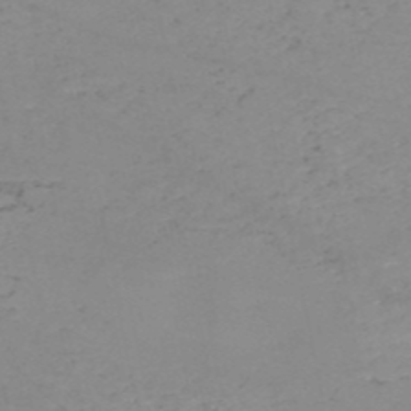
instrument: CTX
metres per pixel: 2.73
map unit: HNb
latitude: -52.0094
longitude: -51.7827
